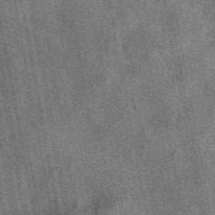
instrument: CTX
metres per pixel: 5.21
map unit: eAb
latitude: 47.1592
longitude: 108.6707
